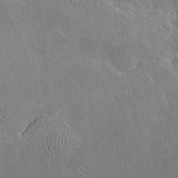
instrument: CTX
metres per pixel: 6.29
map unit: lHvf
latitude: -8.7463
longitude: -101.0459
